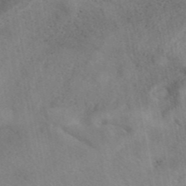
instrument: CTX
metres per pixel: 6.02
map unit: eAb
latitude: 43.0647
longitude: 108.7841
